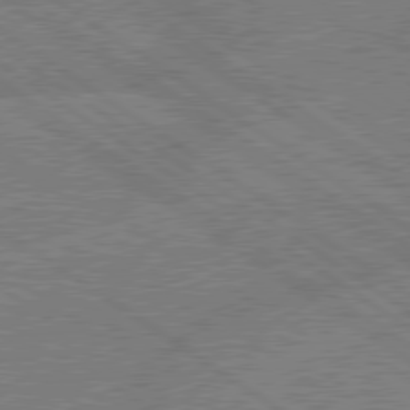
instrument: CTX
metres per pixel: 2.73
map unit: lApd
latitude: 79.1592
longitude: -145.8772
